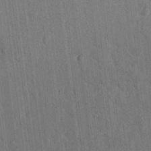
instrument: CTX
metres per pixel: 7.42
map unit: lAvf
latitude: 7.3671
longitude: 165.7100
